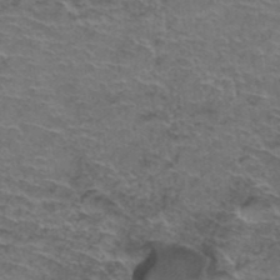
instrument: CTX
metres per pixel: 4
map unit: Hto
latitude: 37.3860
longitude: -41.6882
